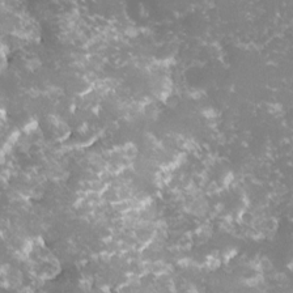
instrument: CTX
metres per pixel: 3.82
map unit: lHvf
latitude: -16.0283
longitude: -100.1011
